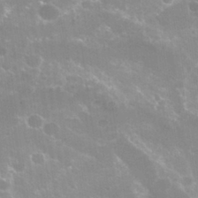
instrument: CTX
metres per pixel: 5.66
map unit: Hto
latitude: 29.8772
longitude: -43.7639
